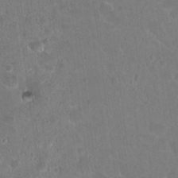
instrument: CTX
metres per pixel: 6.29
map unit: Hto
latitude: 17.8394
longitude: -40.0255
